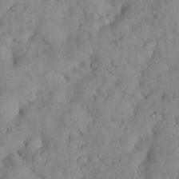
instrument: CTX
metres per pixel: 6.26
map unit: Nhu
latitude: 28.8758
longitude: -69.3104
